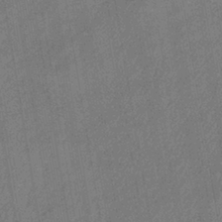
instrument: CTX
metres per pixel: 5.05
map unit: lHb
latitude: -38.5007
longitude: 74.1795
